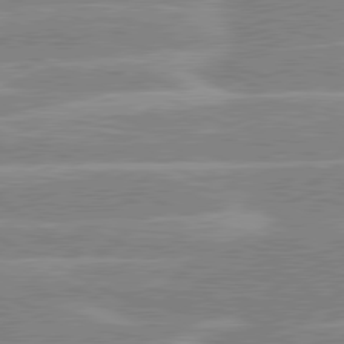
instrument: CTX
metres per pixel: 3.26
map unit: lApd
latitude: 80.6113
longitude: -125.5371
